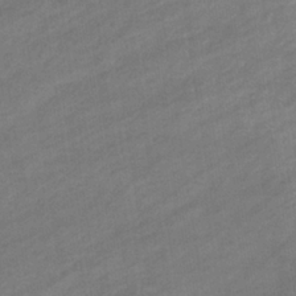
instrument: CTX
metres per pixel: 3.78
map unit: eHb
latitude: -36.5195
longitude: 78.0283
